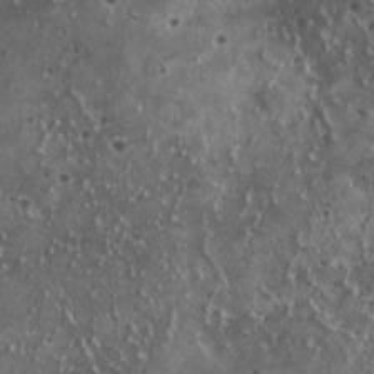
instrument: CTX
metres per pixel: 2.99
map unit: HNhu
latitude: 3.0458
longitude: 5.6155
